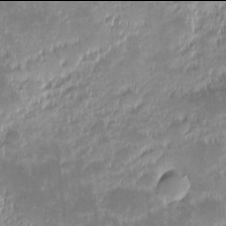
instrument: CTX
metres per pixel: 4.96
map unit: eHh
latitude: -2.0094
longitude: -85.6883
